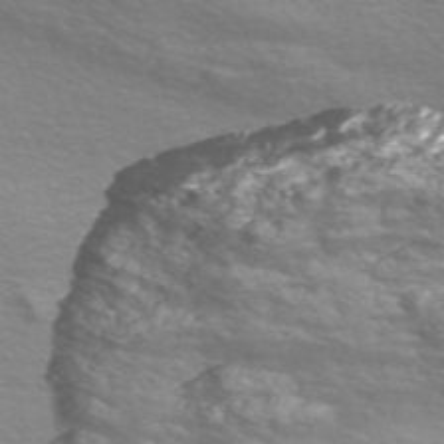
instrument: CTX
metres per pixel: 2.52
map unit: Nve
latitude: -56.7652
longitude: 53.2753
